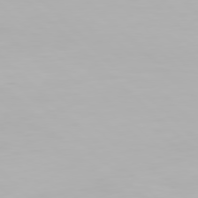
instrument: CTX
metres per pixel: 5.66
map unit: Hpe
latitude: 77.4993
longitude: -162.5168
